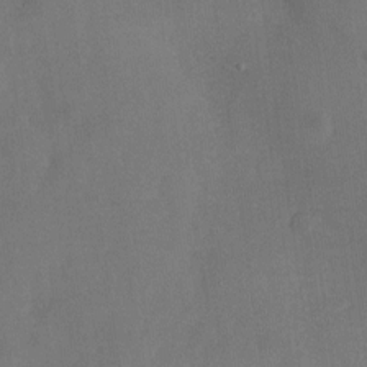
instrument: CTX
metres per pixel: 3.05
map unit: Nhu
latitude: -26.1983
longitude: -70.4790
